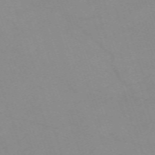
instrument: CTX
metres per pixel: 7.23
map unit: eHh
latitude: -64.5763
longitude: 52.5762
